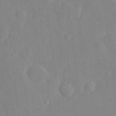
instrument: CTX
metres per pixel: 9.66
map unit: Hto
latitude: -7.2754
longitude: -38.2900
